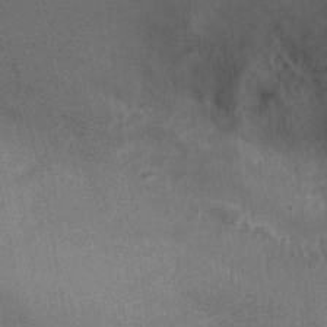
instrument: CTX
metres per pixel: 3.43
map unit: Ht
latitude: -3.2376
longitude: -15.2348
